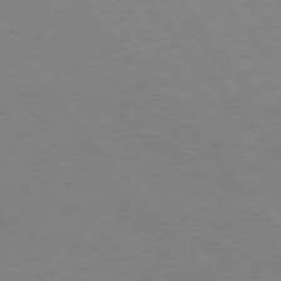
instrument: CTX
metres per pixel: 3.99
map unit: Hpe
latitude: 76.2522
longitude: -151.4048
